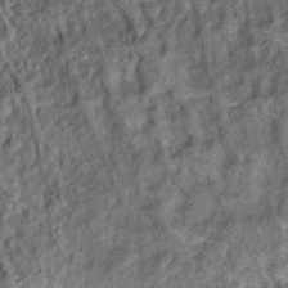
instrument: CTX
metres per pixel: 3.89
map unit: Hto
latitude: 14.6302
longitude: -35.1970
